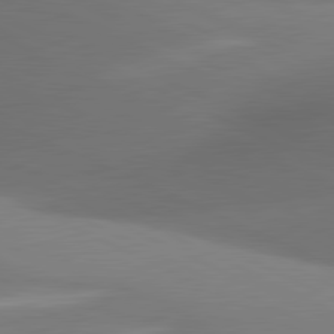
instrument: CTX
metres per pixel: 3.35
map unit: lApd
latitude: 81.2159
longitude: 134.2362
